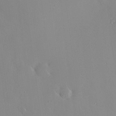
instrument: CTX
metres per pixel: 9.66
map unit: HNhu
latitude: 6.7435
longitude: 12.9353
